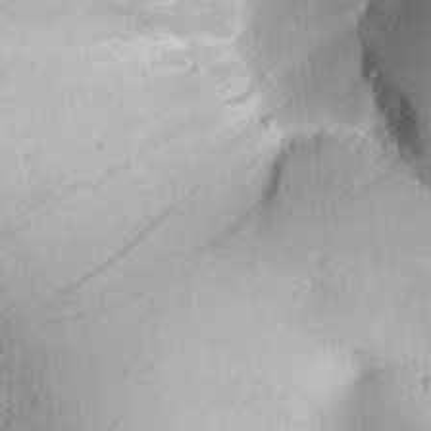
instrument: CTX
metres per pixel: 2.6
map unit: Aa
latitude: 30.1767
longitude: -132.1389
